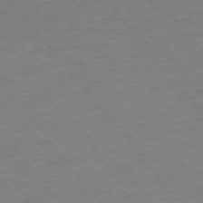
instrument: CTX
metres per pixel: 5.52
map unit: Ap
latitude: -75.8234
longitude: -81.9528
